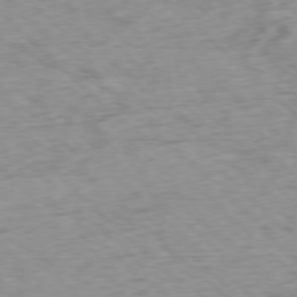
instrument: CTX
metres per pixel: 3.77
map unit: Ap
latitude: -77.5399
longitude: -79.4238
